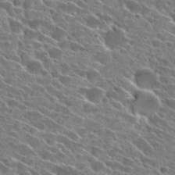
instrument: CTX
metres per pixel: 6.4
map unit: Hto
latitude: 26.9703
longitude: -42.8569
